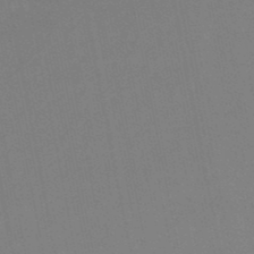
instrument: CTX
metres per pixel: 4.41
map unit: lHb
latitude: -48.6897
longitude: 79.9745
